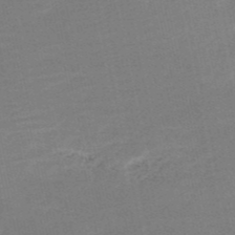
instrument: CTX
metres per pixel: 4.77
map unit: HNb
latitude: -51.5021
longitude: -48.2522
